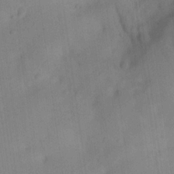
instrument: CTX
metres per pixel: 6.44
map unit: Ave
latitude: 21.5182
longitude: -138.1767
